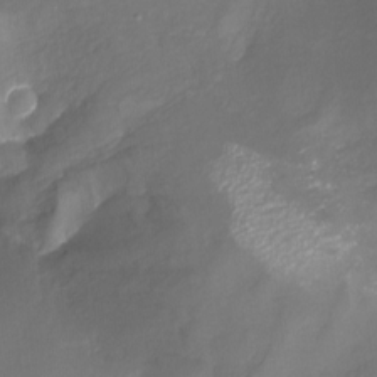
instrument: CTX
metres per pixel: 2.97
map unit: Nhu
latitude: -22.3306
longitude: -56.9324
